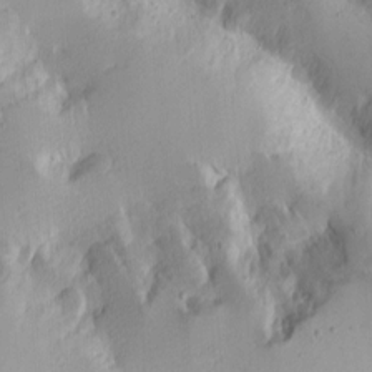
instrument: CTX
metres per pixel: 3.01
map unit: eHh
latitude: -4.3495
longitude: -82.8002
